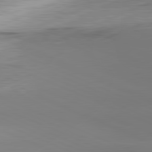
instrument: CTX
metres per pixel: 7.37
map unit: lApd
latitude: 81.5182
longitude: -166.3845
